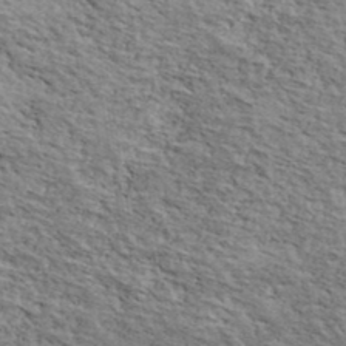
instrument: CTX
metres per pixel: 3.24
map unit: Ave
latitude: 41.1214
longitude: -110.1200
